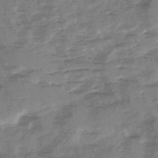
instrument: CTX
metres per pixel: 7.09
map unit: Ave
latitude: 0.9136
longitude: -110.4223
